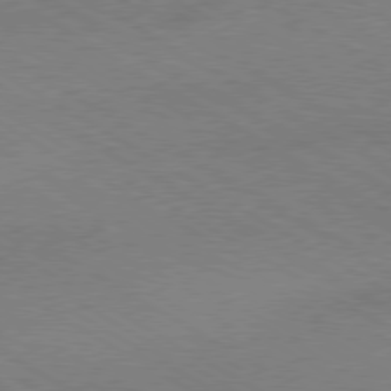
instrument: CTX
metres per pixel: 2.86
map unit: Hpe
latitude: -80.5763
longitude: 19.6722
